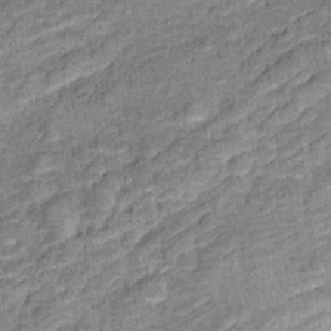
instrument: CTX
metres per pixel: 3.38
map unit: Ht
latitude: 10.3090
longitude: -39.2348
